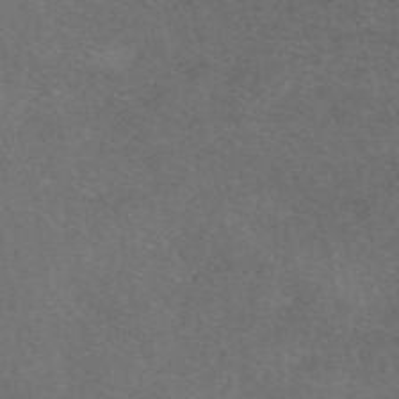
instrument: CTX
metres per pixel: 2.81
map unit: eAb
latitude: 48.4412
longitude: 108.3684
